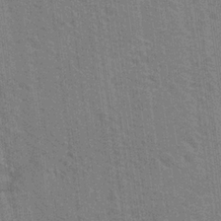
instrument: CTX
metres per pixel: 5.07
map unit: Nhu
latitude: 18.5168
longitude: -30.8002
